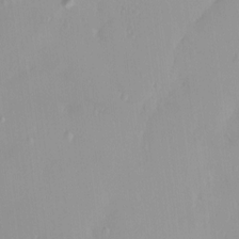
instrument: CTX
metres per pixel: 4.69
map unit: HNhu
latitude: 5.4048
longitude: 2.6896
